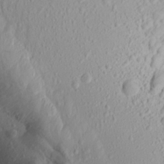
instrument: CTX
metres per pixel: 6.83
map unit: Aa
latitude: 15.2915
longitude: -145.9528
